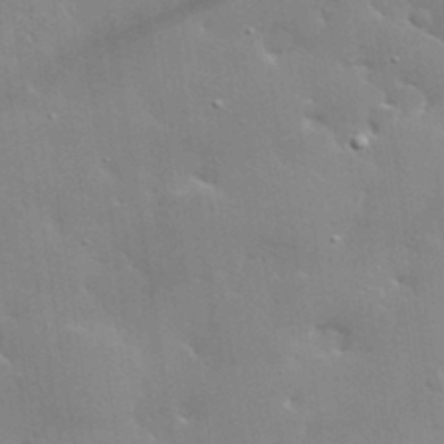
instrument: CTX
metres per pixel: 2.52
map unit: lHvf
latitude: 33.0836
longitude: -91.4804
